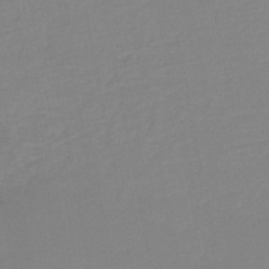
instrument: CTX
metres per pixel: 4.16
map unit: HNb
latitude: -50.3873
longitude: -50.2900
